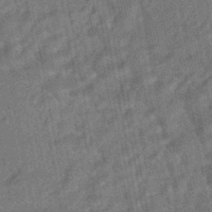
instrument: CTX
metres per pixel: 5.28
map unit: HNhu
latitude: -45.3699
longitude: 91.2565
